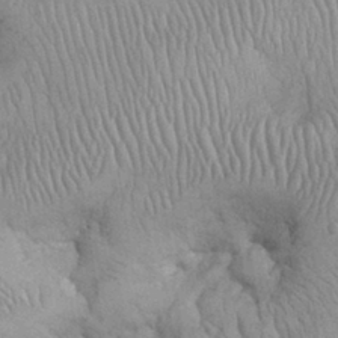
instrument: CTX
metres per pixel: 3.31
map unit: eHh
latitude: 32.0633
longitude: -66.9891
